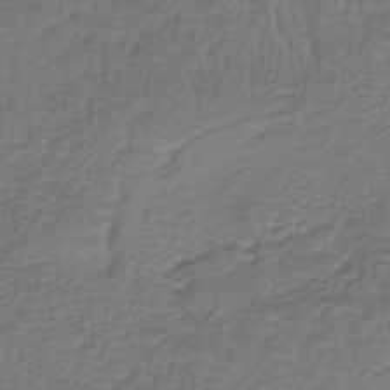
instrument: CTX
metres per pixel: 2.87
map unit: lHb
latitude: -39.5777
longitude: 60.8408
